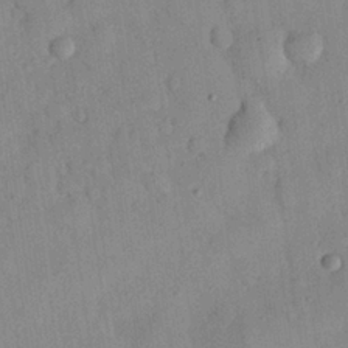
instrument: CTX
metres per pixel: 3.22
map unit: eHh
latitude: 26.6302
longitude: -76.0633
